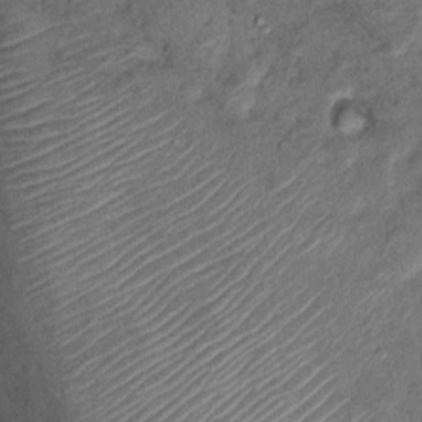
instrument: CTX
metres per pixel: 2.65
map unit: Hto
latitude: 14.9136
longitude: -34.3278
